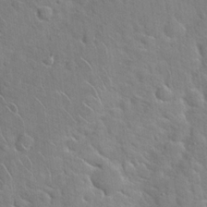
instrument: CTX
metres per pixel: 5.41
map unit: Hto
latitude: 20.4790
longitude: -49.7828
